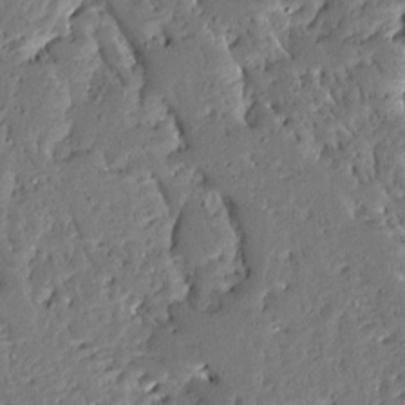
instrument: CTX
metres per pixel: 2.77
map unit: Ave
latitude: 13.2159
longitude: -137.8206
